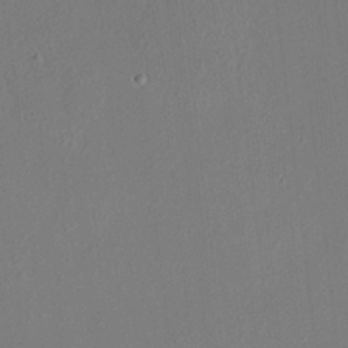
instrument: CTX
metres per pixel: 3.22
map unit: HNhu
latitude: 6.2145
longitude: 10.2740
